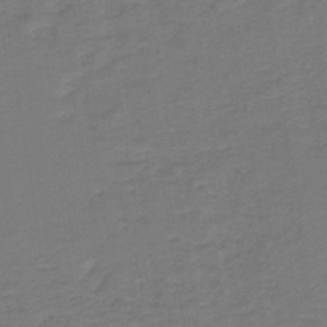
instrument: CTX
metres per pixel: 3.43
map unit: HNb
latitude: -43.0864
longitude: 49.0865
